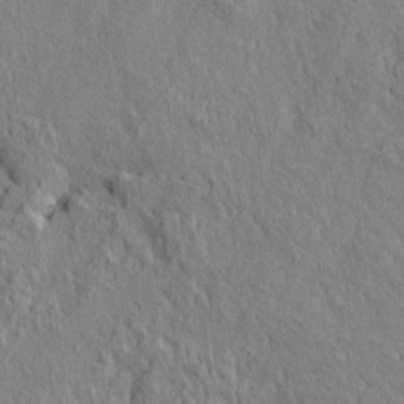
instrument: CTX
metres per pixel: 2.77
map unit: HNhu
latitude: 13.9528
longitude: 10.3117
